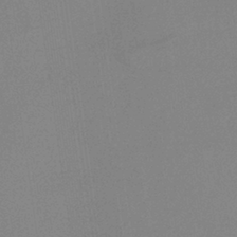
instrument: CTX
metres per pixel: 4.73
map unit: HNb
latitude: -36.7652
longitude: 54.5574
